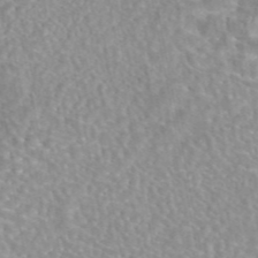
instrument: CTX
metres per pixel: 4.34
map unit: eAb
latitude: 44.0255
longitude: 108.1606
